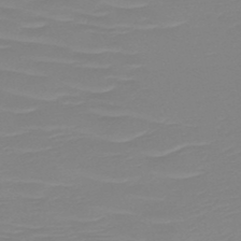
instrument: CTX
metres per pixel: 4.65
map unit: HNb
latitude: -49.1809
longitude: -51.5182
